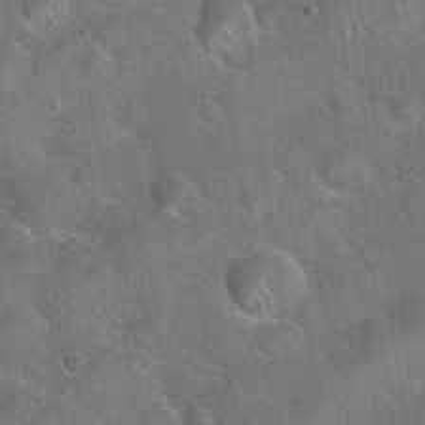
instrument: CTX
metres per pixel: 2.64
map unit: Hto
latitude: 21.4616
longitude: -51.8583
